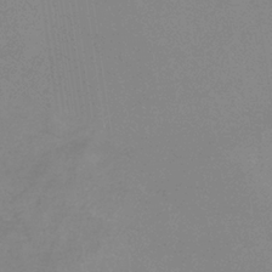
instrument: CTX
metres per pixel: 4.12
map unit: eHb
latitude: -36.1794
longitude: 73.3509
